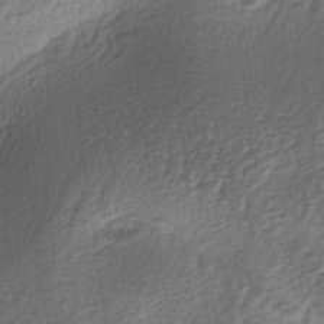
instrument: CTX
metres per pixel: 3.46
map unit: lAa
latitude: -3.8800
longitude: -128.3845
